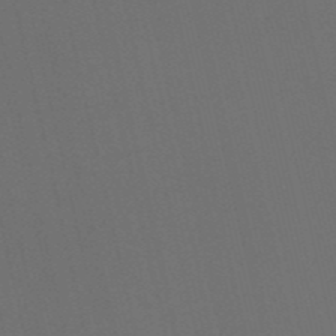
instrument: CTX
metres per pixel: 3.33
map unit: HNb
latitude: -52.1039
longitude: -48.7246
